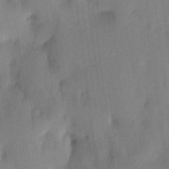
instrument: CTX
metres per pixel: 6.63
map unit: eHh
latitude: 5.1781
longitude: -74.0822
